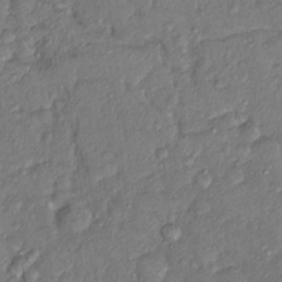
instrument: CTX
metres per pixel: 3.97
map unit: Hto
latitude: 14.4790
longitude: -29.7260
